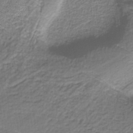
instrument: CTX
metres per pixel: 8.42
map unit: eAb
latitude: -38.9542
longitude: 52.8408
